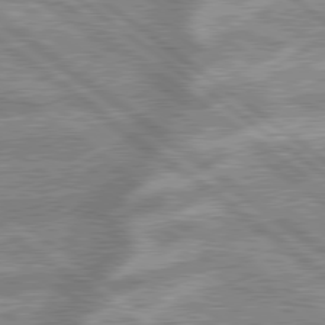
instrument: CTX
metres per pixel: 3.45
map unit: lApd
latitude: 79.3860
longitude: -168.4223
